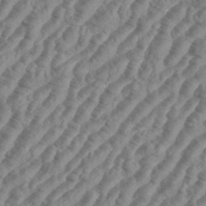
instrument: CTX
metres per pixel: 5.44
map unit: eHh
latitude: 35.9150
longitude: -136.0255
